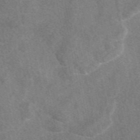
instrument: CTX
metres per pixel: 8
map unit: eAb
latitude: 47.9150
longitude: 118.4629
